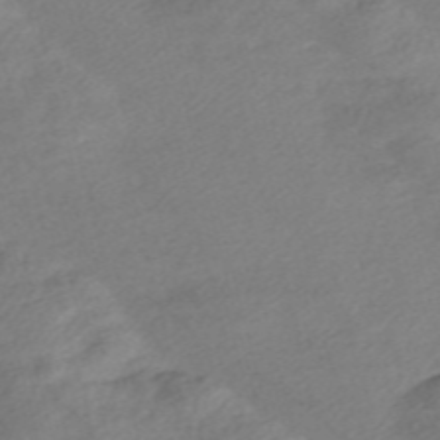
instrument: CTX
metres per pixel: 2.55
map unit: Nve
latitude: -57.8611
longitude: 53.7855
